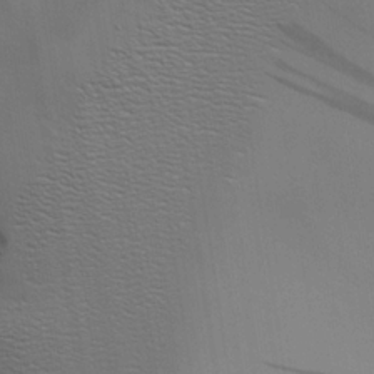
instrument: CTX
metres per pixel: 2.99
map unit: Aa
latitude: 18.8191
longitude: -125.4426
